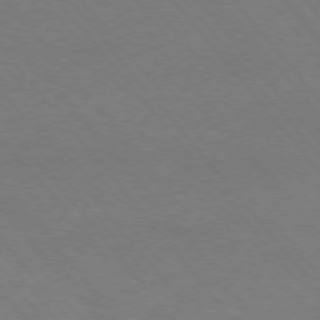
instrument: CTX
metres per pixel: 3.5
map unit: Hpe
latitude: -76.0850
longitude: -13.6127
